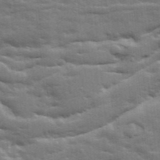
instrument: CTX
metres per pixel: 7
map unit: Ave
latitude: 19.2726
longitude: -129.6694
